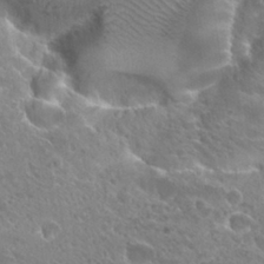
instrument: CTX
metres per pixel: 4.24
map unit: Hto
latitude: 27.6505
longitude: -38.9514
